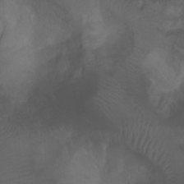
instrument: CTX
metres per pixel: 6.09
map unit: Ht
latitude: 2.0822
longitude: -24.5545
